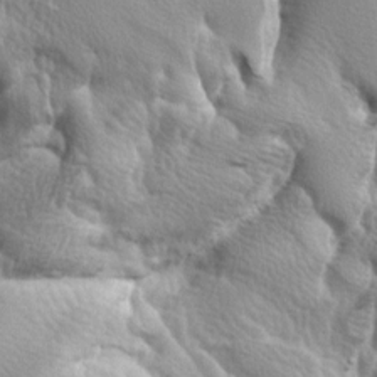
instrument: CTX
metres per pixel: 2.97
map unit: lAa
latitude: -6.3306
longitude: -125.4238
